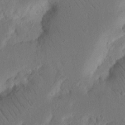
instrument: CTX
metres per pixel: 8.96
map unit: Nhu
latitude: 16.4412
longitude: -75.2726
